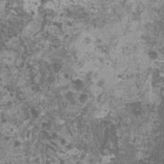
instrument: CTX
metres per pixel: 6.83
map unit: HNhu
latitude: 1.3292
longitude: 0.6708
